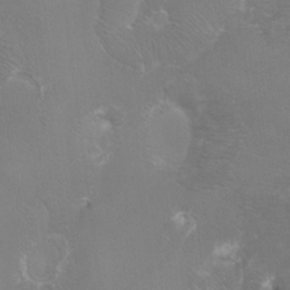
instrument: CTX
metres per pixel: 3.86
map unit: Htu
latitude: -7.4265
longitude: -33.6127
